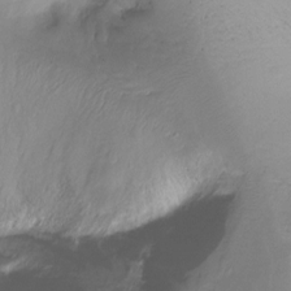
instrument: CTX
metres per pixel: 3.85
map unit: Ht
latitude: -16.6141
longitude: -45.0080
